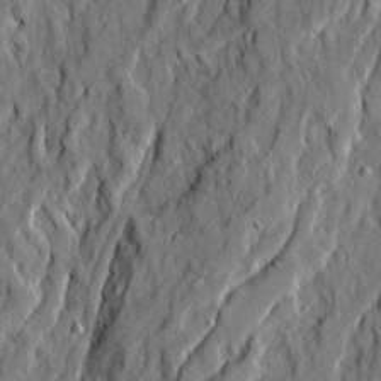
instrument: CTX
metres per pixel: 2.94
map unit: Ave
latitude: 21.0270
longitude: -129.4804
